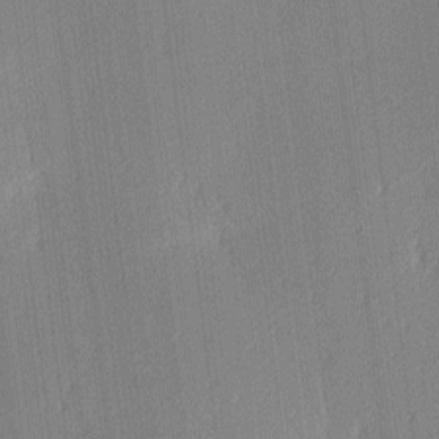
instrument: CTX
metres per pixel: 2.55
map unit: Ave
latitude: 3.2348
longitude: -113.9339
